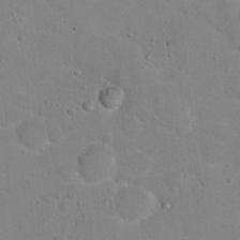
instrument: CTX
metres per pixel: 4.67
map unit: Hto
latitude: 16.7057
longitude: -39.0836
